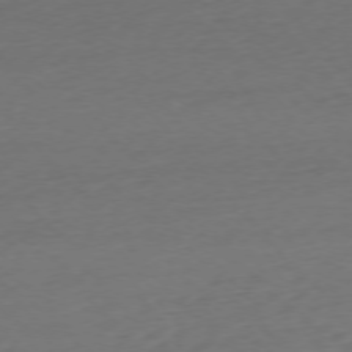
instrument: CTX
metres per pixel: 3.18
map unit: Ap
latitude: -76.1795
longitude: -81.0836
